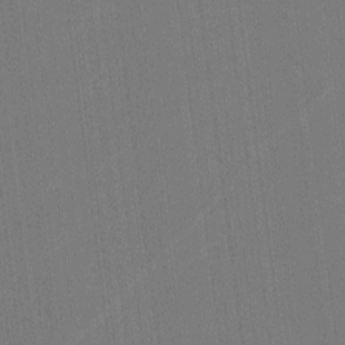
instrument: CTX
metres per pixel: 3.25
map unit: lHvf
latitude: -11.1998
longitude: -104.5546
